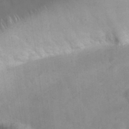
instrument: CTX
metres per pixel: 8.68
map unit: eHh
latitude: 24.4978
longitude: -64.5357
